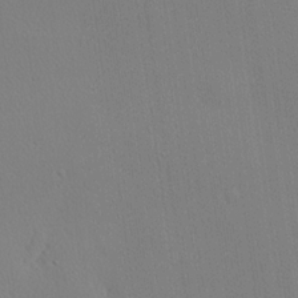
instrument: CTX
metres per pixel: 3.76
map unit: lHvf
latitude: 20.4601
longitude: 142.3117
